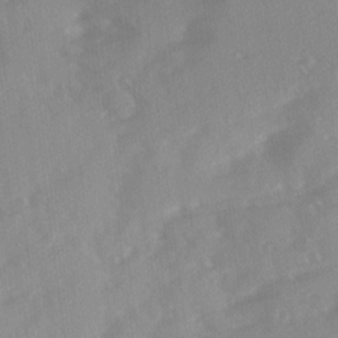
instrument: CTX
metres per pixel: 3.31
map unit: Ave
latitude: 11.0081
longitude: -102.5546
